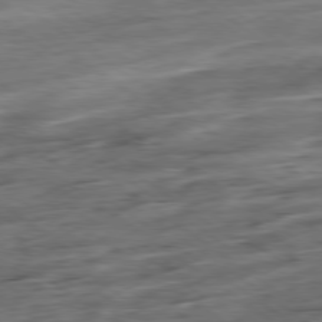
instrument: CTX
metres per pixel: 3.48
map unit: Ap
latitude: -79.4265
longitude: -48.2711
